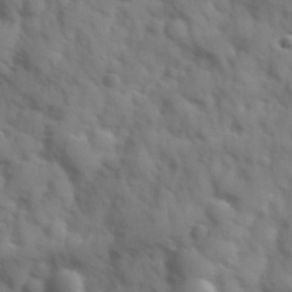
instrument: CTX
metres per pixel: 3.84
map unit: Hve
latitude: 32.4412
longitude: 150.6518
